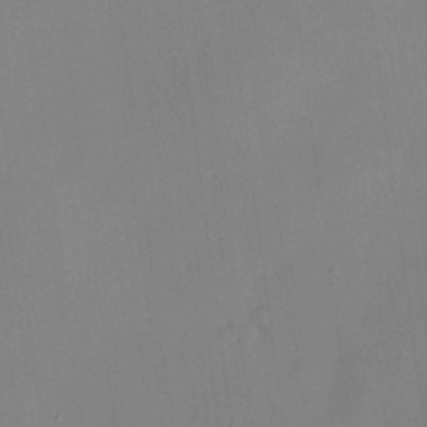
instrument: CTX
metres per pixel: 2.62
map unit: HNhu
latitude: 13.9528
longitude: 13.6911
